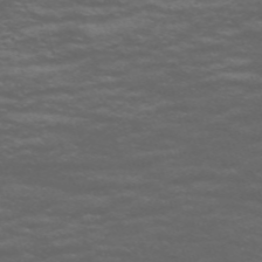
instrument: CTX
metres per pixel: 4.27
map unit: Nve
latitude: -58.7463
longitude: 56.1039
